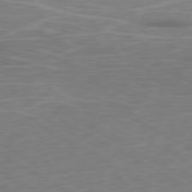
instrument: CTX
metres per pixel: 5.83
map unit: Ap
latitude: -80.3495
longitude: -70.5546
